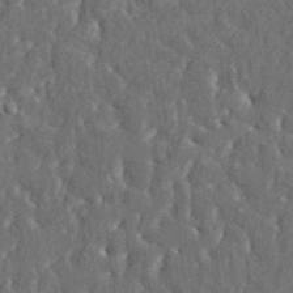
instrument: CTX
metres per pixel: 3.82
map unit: HNhu
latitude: 5.5182
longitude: 10.5007
